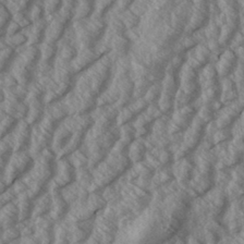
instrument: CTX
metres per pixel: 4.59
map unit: Aa
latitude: 33.3482
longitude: -140.2522
